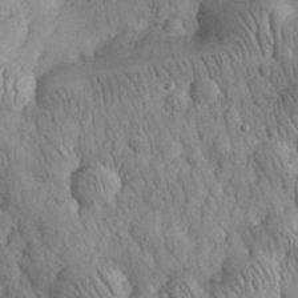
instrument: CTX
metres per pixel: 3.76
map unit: eHh
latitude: 32.5357
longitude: -65.8772
